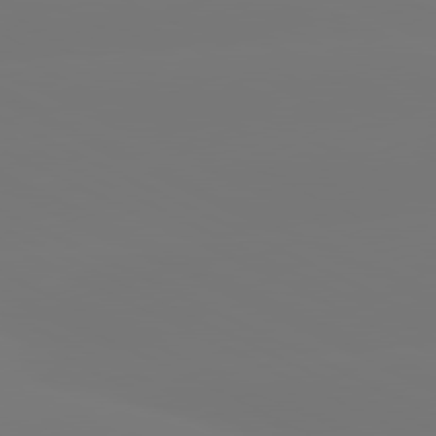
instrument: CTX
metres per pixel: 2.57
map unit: lApd
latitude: 80.9136
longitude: -148.6302
